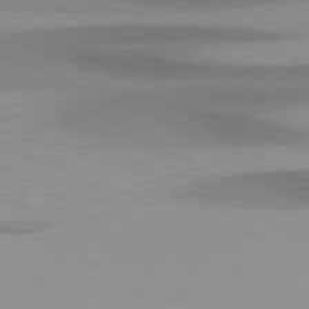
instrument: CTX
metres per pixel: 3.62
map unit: lApd
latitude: 79.5182
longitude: -124.1200
